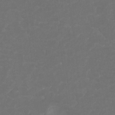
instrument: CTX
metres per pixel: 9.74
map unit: Hto
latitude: -8.2928
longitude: -43.9906
